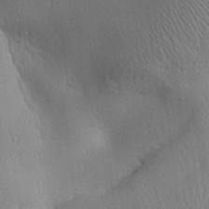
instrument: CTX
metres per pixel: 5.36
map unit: Aa
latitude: 31.6694
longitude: -142.8191
